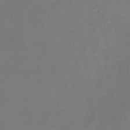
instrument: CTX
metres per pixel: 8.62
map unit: HNhu
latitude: 7.9906
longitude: 9.8233
